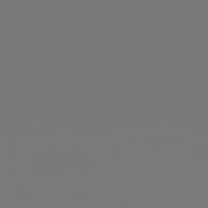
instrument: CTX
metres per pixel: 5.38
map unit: Hpe
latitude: 78.3279
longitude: 177.6533
